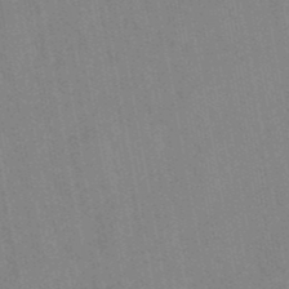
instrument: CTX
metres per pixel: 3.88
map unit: lHb
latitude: -48.3496
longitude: 73.3132
